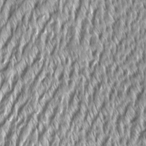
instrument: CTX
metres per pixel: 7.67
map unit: Aa
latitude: 7.9717
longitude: -131.6127
